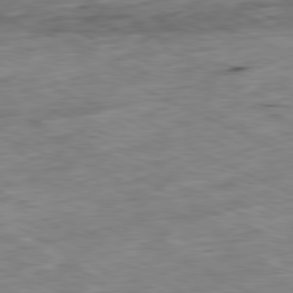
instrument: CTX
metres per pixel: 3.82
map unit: Ap
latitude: -81.0109
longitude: -87.4048
